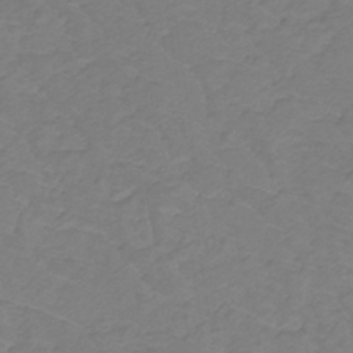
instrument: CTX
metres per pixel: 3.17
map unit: lHb
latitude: -31.1242
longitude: 64.9542
